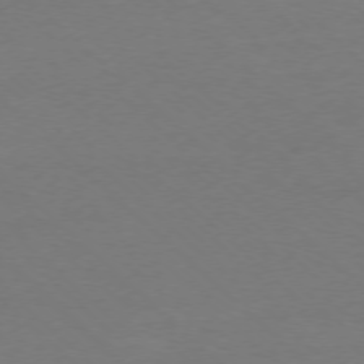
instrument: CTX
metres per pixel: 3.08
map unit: Ap
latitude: -76.3495
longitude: -77.1214
